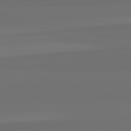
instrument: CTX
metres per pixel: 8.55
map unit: lApd
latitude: 82.8380
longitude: 160.6141
